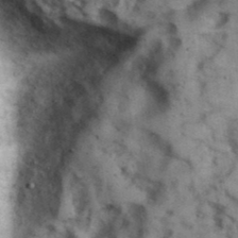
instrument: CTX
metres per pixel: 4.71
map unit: eHh
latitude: 38.1767
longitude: -67.0080
